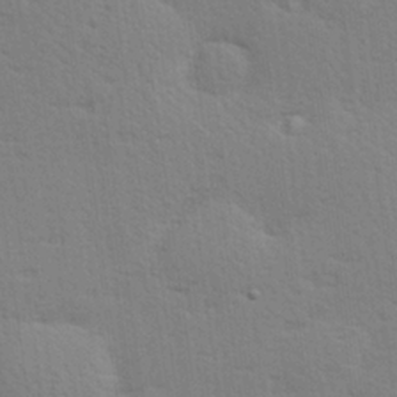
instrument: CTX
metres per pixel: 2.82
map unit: Hve
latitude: 26.5168
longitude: -94.1200
